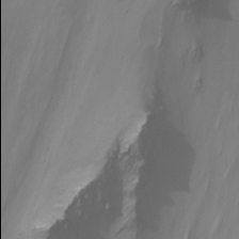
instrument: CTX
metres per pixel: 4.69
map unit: Nhu
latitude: -14.0094
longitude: -53.9906
